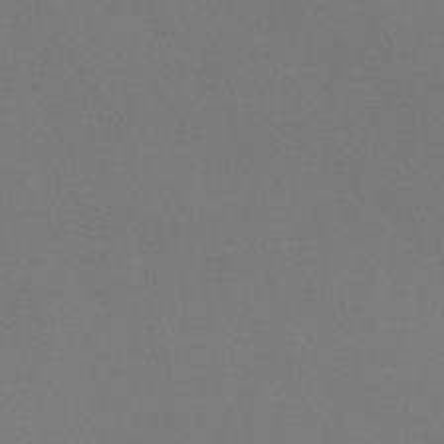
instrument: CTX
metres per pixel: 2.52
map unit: HNhu
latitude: -42.3306
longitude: 93.7667
